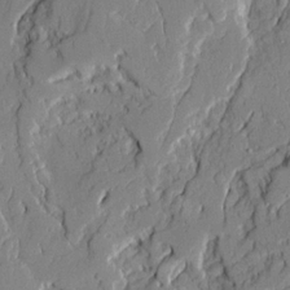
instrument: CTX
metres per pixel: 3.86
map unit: Ave
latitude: 21.5938
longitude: -129.0647
